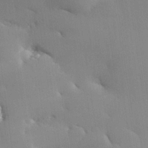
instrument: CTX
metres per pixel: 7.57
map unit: Hve
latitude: 24.8569
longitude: -91.4237
